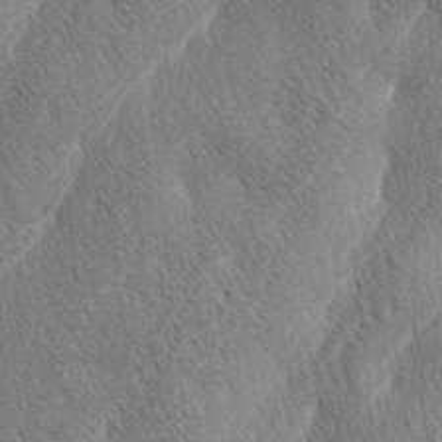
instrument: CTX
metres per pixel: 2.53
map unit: lAa
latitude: -3.5021
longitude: -129.1592
